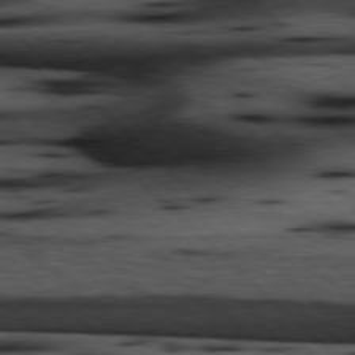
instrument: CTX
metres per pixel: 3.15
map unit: Hpe
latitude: 77.7827
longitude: -127.2537
